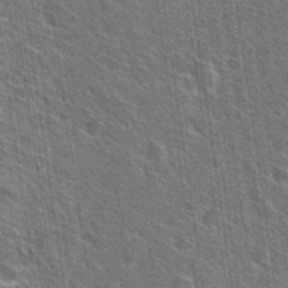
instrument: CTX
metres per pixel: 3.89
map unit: Hto
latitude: 31.6694
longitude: -44.8002
